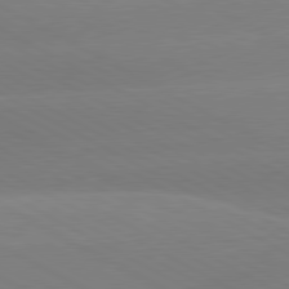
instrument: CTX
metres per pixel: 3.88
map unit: lApd
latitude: 80.5924
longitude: -147.5372
